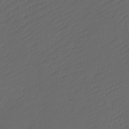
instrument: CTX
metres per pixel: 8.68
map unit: Htu
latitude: -11.3699
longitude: -72.3278
